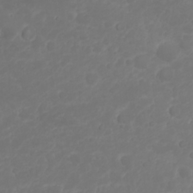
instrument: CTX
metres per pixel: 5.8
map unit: Nhu
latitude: 23.6505
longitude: -60.1011
